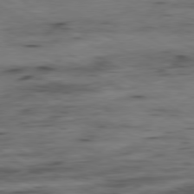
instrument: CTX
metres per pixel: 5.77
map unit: Ap
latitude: -80.8408
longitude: -83.7449
